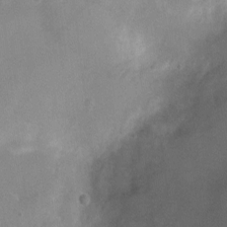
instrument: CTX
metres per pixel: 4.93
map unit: Ht
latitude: -11.6155
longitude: -21.2537
